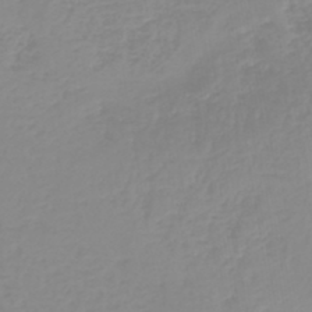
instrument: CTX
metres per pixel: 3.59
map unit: HNb
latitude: -44.6896
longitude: 54.3306
